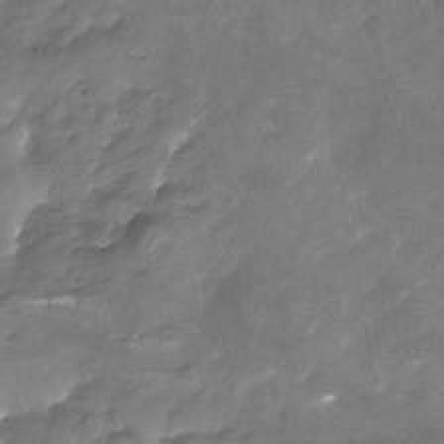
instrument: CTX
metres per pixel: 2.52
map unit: Nhu
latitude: -23.4266
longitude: -56.8757
